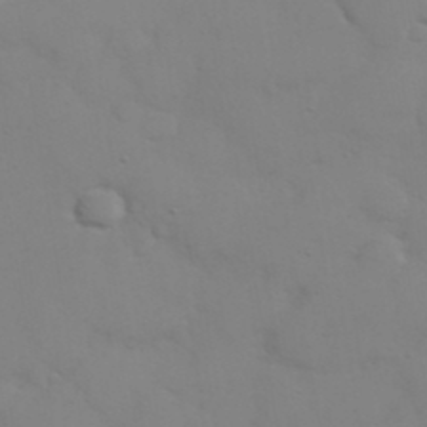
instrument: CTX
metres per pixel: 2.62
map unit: eHh
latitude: 38.3656
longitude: -67.2914
